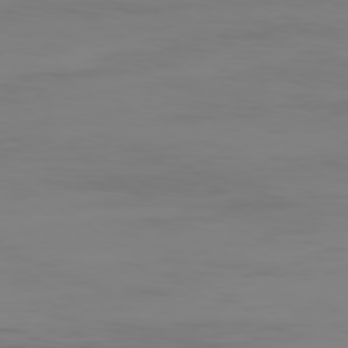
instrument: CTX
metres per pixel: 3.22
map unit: Ap
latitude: -79.5021
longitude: -78.8380
